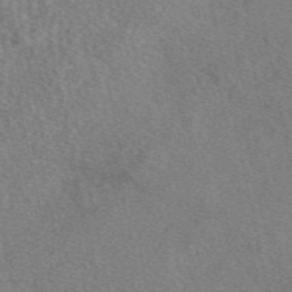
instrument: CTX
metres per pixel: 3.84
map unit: eAb
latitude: 48.6113
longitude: 113.6533
